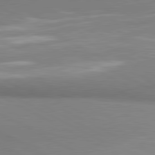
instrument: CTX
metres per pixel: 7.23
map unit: lApd
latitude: 80.9892
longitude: 163.0486
